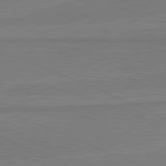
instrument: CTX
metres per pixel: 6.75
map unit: lApd
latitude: 81.4426
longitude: 168.2550
